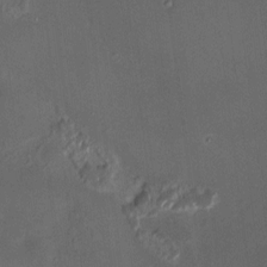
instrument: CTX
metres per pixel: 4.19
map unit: HNhu
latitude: 7.1970
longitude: 8.8975
